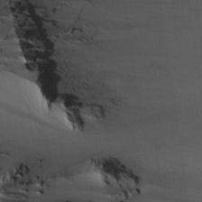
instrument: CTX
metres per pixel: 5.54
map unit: Aa
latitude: 26.4979
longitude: -132.1200
